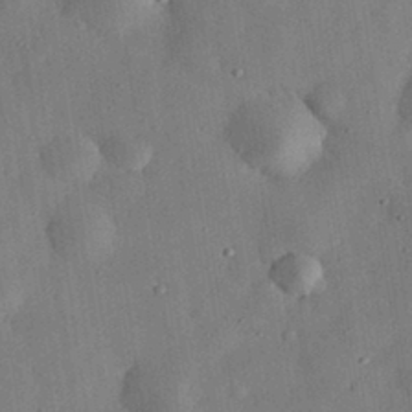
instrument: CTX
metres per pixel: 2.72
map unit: eHh
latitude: 31.6505
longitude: -76.5734
